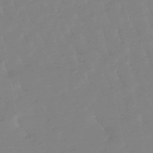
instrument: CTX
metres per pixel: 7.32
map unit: lHb
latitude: -48.6141
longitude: 79.3887
